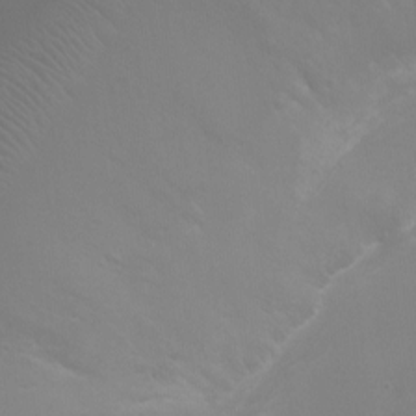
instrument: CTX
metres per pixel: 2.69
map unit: Ht
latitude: -2.7652
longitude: -19.2726
